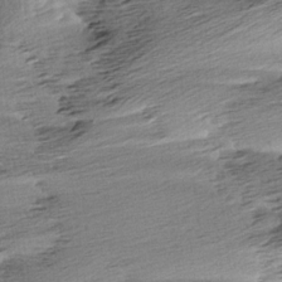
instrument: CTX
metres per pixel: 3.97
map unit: Aa
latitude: 6.1200
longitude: -137.6883
